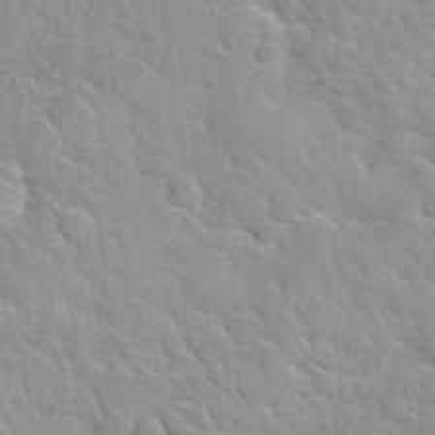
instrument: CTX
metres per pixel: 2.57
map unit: Hto
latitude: 35.4048
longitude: -51.5182
